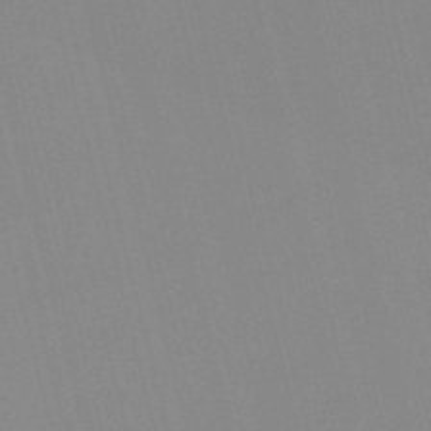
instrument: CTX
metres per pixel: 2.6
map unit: Nve
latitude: -57.0675
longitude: 61.8044
